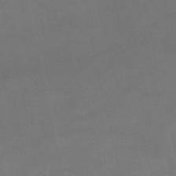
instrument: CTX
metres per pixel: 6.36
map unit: lHb
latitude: -48.5385
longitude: 70.5763
